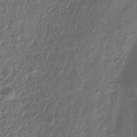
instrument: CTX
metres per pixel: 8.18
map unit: Hve
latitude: -34.2550
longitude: 88.9730
